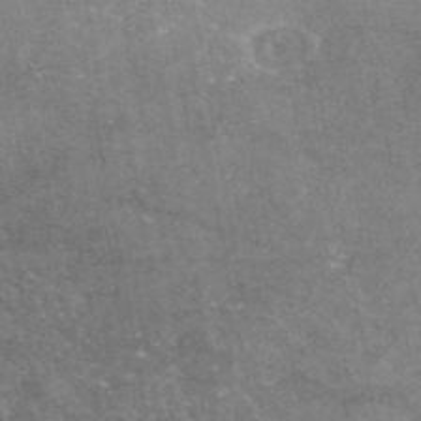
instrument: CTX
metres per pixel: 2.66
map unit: eAb
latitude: 46.3468
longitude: 123.6722
